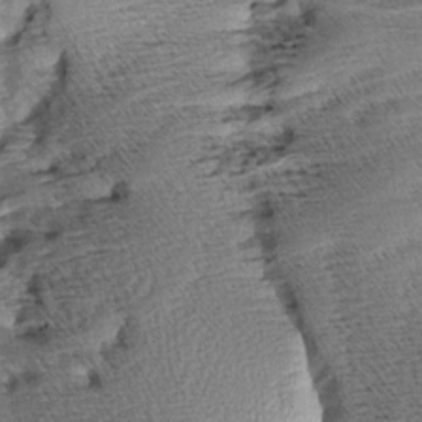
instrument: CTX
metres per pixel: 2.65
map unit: Aa
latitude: 8.3656
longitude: -141.1025
